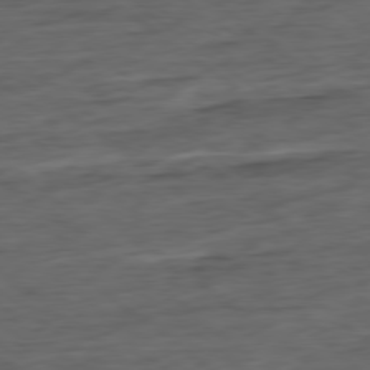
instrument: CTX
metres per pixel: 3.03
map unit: Hpe
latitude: -79.2942
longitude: -19.4993
